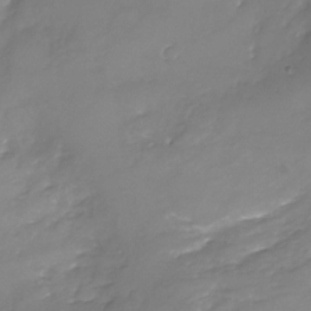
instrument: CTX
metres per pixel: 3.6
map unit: Nhu
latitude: -26.0849
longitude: -57.5182
